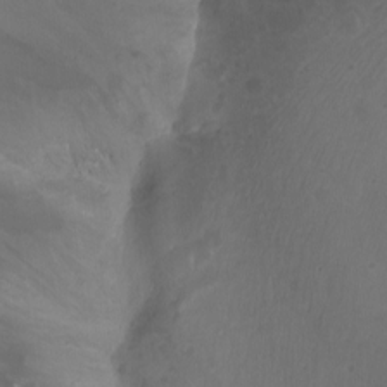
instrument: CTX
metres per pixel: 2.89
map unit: Nhu
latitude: -13.2754
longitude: -63.2726
